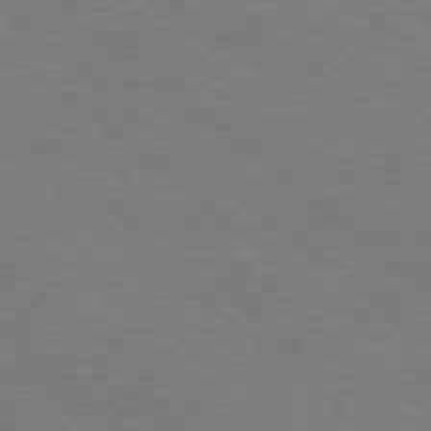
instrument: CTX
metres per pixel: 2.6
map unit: Hpe
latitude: 78.4790
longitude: -153.0837
